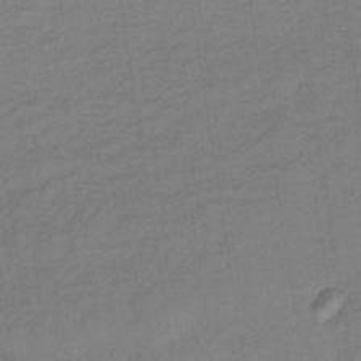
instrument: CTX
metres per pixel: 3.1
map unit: lHb
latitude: -35.4076
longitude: 70.8975
